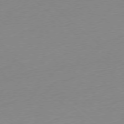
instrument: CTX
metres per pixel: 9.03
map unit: Ap
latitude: -78.0472
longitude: -99.7071
